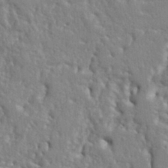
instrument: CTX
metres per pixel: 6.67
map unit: Ht
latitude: 9.3860
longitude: -77.2537
